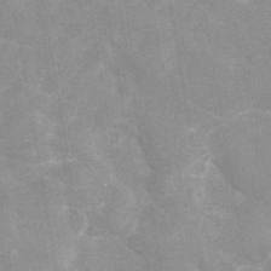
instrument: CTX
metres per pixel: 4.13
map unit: eAb
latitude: 45.6127
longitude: 125.0675
